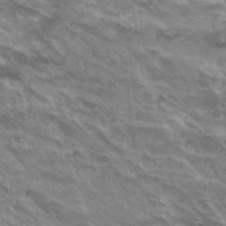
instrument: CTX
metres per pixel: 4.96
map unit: Hto
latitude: 33.0270
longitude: -42.5924
